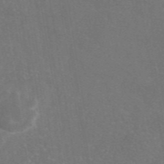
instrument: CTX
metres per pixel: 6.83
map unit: eAb
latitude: 46.9703
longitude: 111.3509
